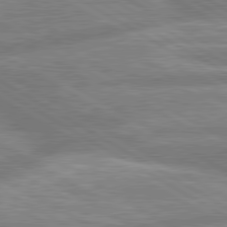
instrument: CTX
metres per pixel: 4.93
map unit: lApd
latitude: 80.2900
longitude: -165.7261
